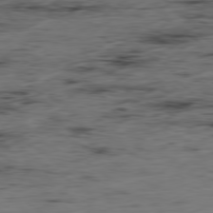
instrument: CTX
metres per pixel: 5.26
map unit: Hpe
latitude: -79.2942
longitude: 13.5210
